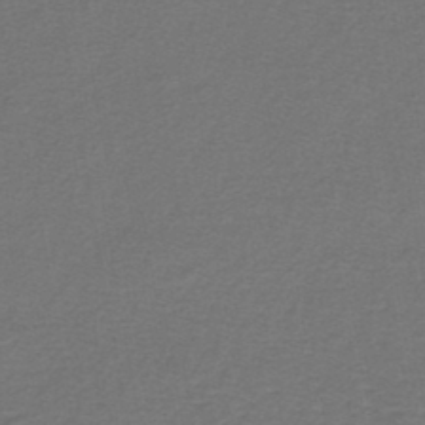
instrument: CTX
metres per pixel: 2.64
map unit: lHb
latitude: -42.6518
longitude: 62.2172
